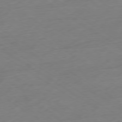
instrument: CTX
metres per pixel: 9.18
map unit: Ap
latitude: -78.5384
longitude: -58.4223
